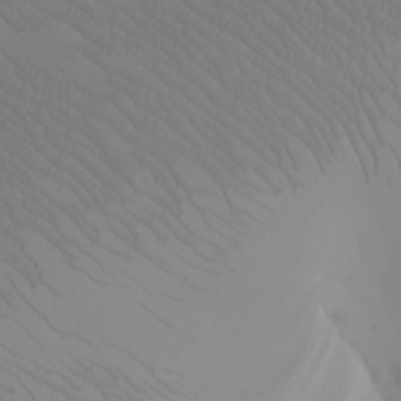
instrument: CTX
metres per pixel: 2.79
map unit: Nhu
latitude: -6.2928
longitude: -95.8395
